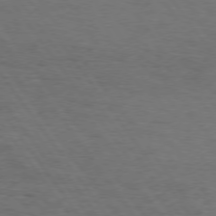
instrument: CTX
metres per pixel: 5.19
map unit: Hpe
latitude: 74.4412
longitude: -132.8947
